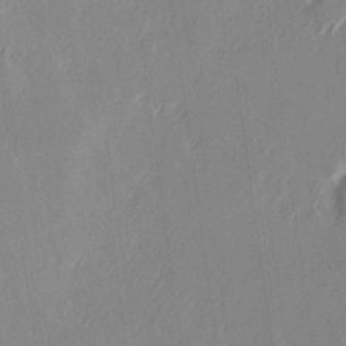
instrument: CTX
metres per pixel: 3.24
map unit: Hve
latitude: 26.7246
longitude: 145.2754
